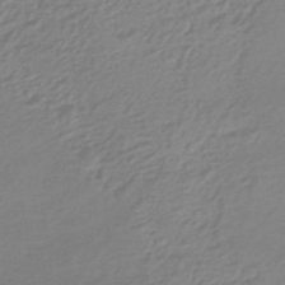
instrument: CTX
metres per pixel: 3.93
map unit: eHb
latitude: -45.6722
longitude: 89.7666
